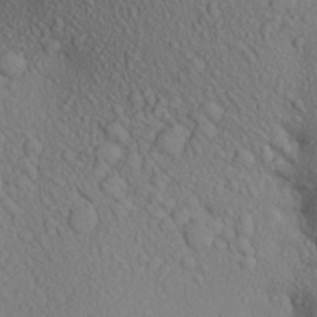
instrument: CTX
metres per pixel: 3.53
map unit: Aa
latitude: 24.5167
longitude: -147.2915
